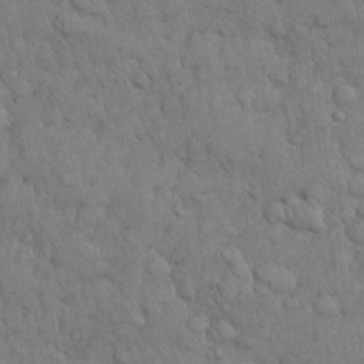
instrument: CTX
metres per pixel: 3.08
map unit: Nhu
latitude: 28.5168
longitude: -69.6694
